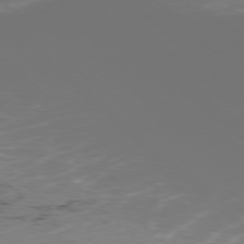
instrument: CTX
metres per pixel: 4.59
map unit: Ap
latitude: -77.1809
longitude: -81.8016
